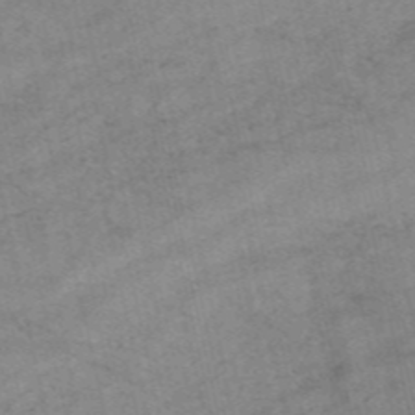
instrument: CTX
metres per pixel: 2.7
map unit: HNb
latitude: -54.8219
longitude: -43.7639
